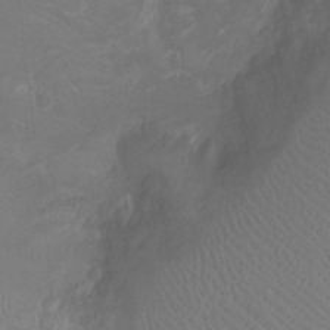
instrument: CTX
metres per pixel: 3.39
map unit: Ht
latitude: -4.4818
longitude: -18.1200
